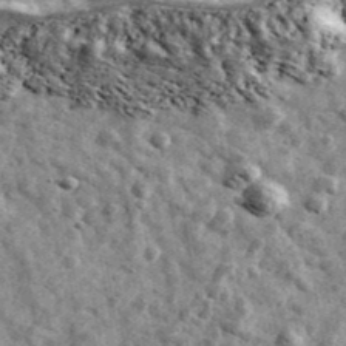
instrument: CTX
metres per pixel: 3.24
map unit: Ave
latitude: 42.3656
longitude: -107.6316
